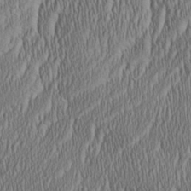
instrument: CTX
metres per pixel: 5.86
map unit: Aa
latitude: 28.6112
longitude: -138.1767
